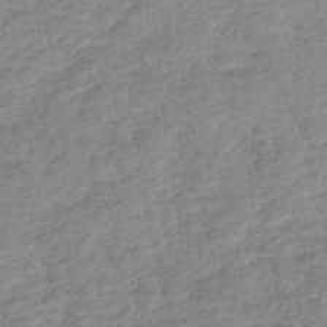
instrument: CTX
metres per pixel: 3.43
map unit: lHb
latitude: -44.1228
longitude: 70.6519
